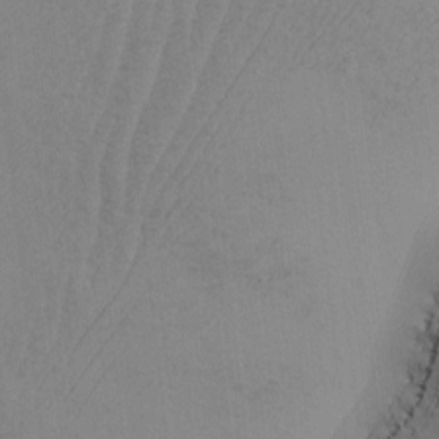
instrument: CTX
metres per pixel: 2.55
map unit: Ave
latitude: -6.9730
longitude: -120.9892
